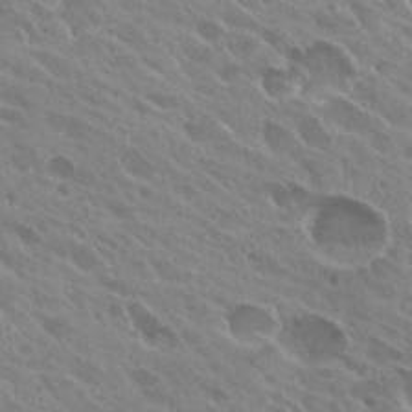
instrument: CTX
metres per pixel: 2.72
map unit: Hto
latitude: 26.0633
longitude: -40.5356
